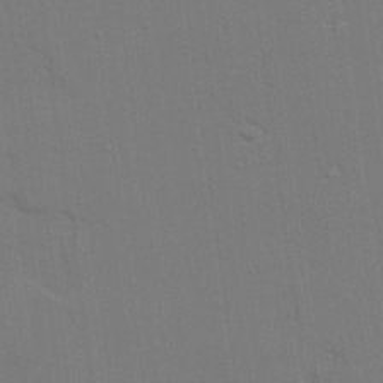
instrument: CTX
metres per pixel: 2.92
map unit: lAvf
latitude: 27.6505
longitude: -108.6301
